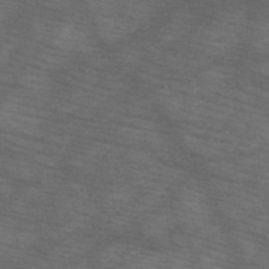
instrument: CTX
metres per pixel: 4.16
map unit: HNb
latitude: -48.4251
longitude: -40.8191
